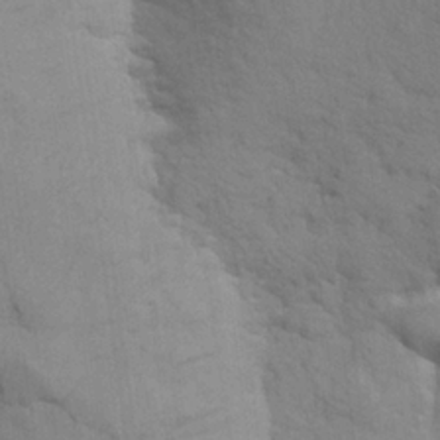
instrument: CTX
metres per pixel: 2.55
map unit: Aa
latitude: 24.7435
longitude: -148.5735
